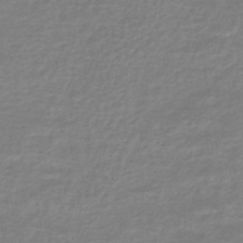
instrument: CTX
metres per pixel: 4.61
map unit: HNhu
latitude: -46.7463
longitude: 98.5385
